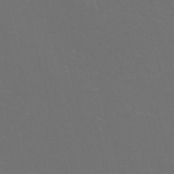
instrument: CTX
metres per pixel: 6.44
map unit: Nve
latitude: -57.7477
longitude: 52.5384
